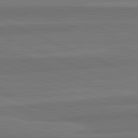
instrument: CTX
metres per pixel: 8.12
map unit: lApd
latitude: 82.6868
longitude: 157.3887
